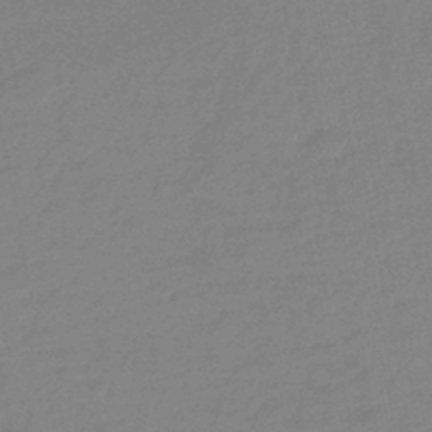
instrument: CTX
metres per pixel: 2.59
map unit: eHb
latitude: -45.0109
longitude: 88.3306
